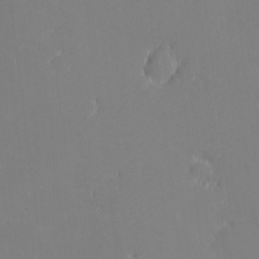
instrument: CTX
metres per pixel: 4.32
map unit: eHh
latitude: -2.6707
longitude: -84.0444
